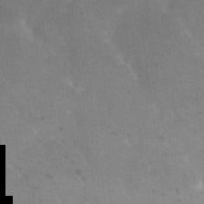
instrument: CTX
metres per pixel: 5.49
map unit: eHh
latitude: 20.3090
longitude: -64.5924
